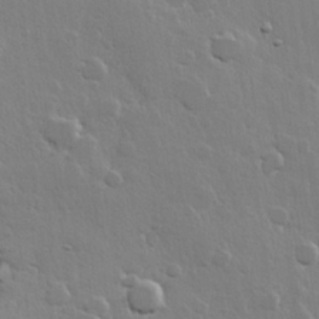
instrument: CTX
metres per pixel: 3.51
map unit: Hve
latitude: 22.5168
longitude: 149.0298
